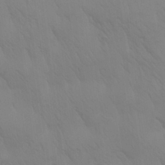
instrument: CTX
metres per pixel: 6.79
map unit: Aa
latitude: 25.8016
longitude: -143.1403
